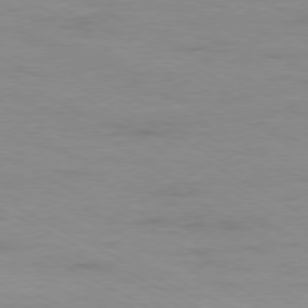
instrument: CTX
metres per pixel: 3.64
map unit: Ap
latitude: -76.4818
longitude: -76.0444
